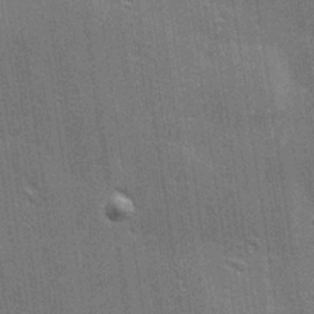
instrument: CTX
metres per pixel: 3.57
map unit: Hve
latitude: 28.2333
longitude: -93.1970
